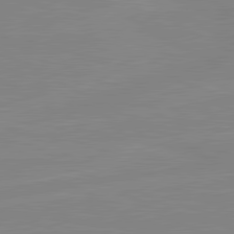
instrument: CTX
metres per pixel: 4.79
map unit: lApd
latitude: 81.0458
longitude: -176.1389
